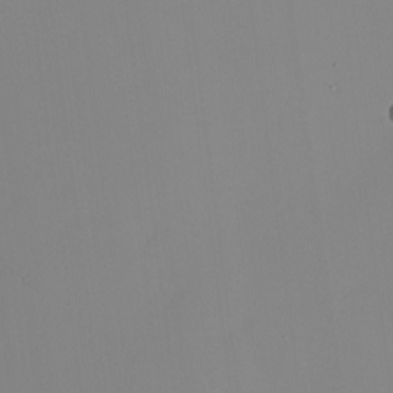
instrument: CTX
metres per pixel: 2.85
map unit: eHh
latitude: -5.4265
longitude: -86.9891
